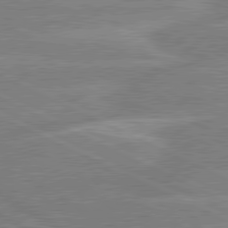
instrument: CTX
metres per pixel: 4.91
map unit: lApd
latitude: 80.7246
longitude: -126.2334
